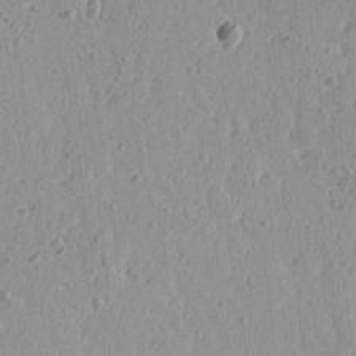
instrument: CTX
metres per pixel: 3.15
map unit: Ave
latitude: 15.8017
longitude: -105.1781
